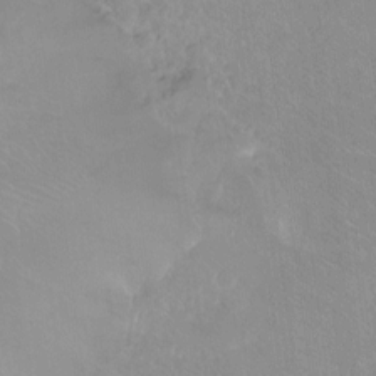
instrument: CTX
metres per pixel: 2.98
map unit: Ht
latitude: -9.7100
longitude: -38.8947
